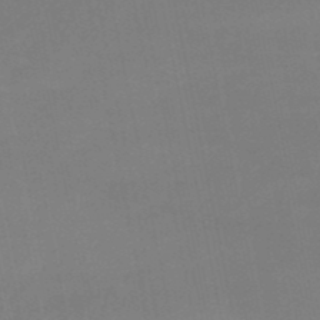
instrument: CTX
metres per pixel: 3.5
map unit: eHb
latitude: -49.8045
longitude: 67.9556
